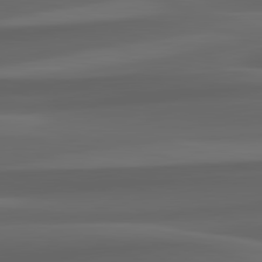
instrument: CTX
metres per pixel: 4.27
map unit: lApd
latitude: 82.2522
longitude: 143.8044
